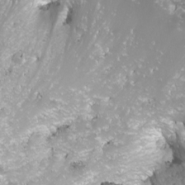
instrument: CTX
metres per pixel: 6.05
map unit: Nhu
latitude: -11.7667
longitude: -62.7436
